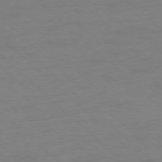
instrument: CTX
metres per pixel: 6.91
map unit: Ap
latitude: -77.8611
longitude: -57.6693
